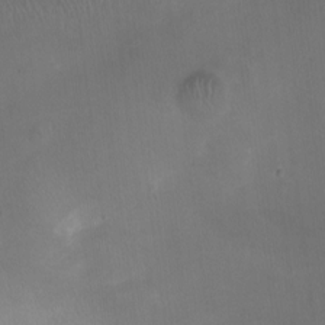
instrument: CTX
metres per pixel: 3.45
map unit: Nhu
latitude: -12.1606
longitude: -41.4426
